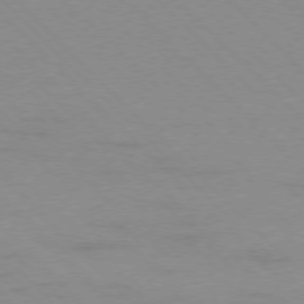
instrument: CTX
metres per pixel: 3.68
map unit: Ap
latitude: -77.6722
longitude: -87.5749
